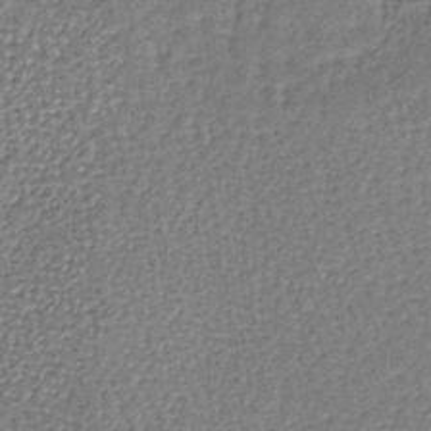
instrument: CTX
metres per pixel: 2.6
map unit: lHb
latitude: -39.5588
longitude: 61.3888
